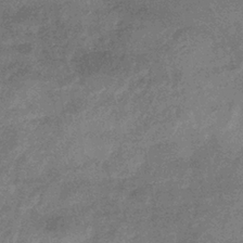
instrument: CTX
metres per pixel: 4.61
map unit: eHb
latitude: -35.6155
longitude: 82.1228
